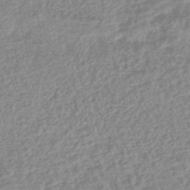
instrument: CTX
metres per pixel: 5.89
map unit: lHb
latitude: -42.4062
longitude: 73.4076
